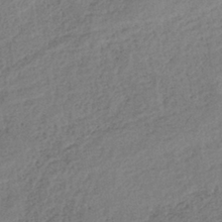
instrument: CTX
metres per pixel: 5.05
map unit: lHb
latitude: -38.4251
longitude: 68.8030
